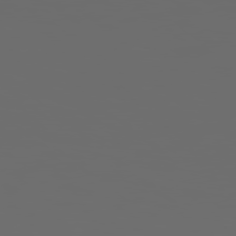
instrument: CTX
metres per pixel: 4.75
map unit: Hpe
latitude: 78.4601
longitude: 176.3873
